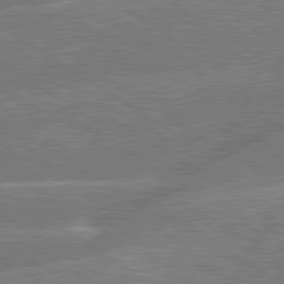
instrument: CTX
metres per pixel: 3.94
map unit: lApd
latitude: 79.8206
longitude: -145.5371
